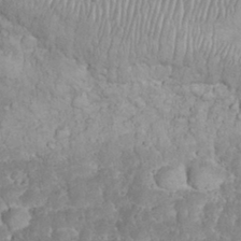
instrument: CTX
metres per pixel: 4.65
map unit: eHh
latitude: 32.1956
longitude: -64.5168
